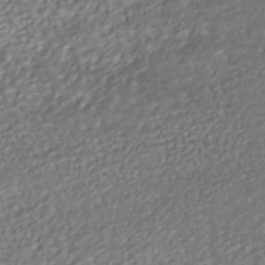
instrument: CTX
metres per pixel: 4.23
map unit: ANa
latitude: -42.2739
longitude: 108.7463
